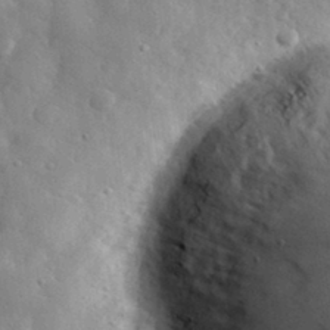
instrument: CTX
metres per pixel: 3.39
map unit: eHh
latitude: 32.1389
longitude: -73.1026
